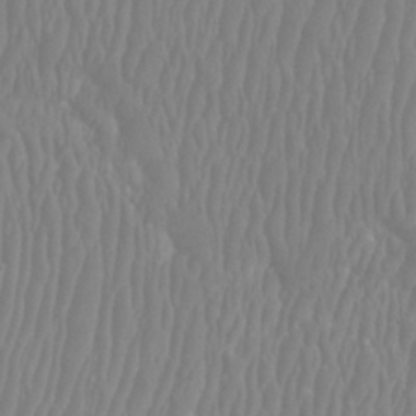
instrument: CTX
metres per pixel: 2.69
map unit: Htu
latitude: -8.2172
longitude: -75.1781
